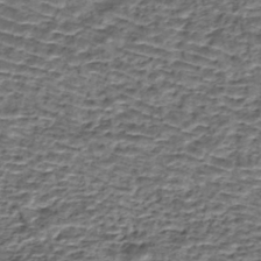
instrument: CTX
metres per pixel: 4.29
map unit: eHh
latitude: -42.6140
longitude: 116.9352
